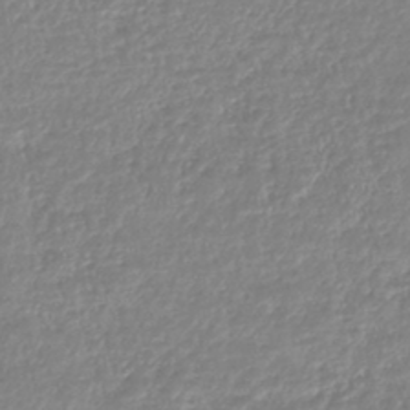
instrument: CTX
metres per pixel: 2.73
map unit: lHb
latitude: -44.1039
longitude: 68.8408
